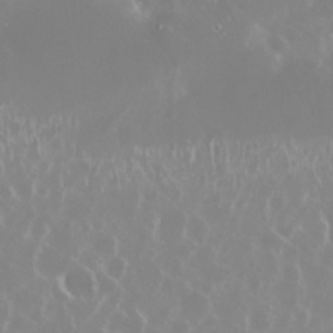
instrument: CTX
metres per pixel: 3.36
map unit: Nhu
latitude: 29.4804
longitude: -61.8772
